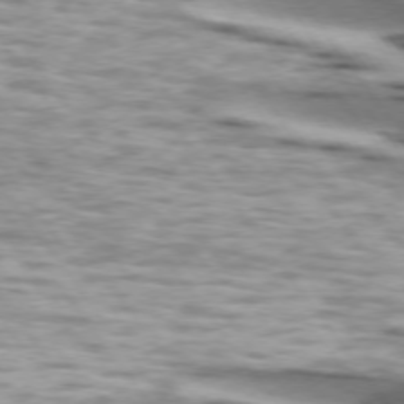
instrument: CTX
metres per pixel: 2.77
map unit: lApd
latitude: 74.2523
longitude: -58.3467
